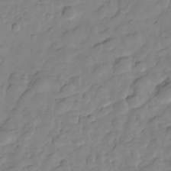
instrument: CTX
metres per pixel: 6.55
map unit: Hve
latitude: -29.1809
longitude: 91.6722
